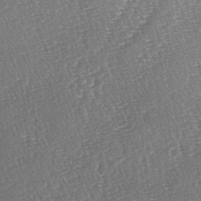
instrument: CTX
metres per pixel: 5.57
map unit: lAa
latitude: -3.5777
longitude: -123.1592
